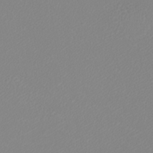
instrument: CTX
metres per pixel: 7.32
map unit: eHh
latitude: -9.0297
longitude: -69.9528
